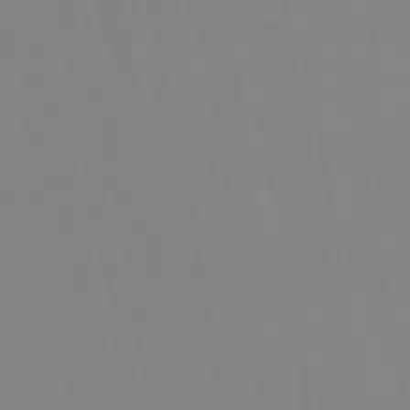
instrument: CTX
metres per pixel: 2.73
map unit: eHb
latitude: -49.8045
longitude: 74.0850
